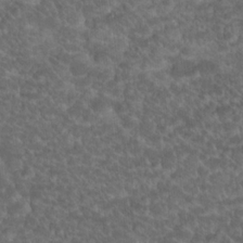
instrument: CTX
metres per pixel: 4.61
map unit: Hto
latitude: 19.4804
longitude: -35.8961
